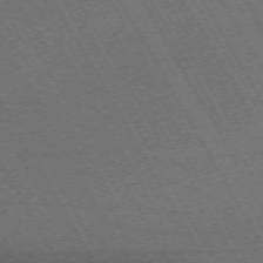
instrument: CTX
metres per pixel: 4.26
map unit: Hpe
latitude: -72.6518
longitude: 11.5210
